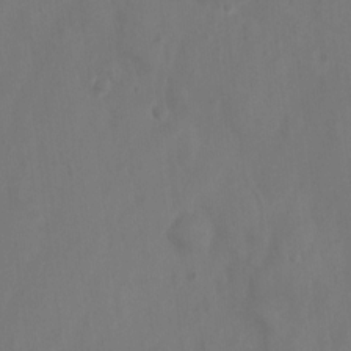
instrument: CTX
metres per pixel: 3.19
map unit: Nhu
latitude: 6.2900
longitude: -19.6882
